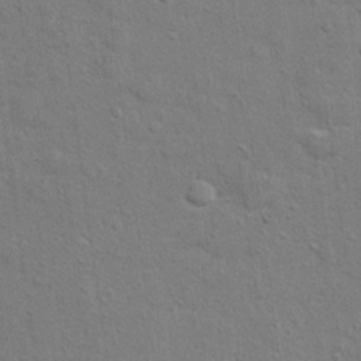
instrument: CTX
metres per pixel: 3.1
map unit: Hto
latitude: 11.4616
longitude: -37.2537
